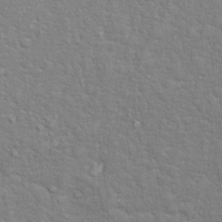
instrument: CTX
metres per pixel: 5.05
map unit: Hto
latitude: 15.1593
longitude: -38.1767
